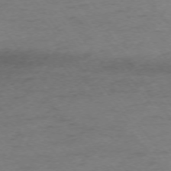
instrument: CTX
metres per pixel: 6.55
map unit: Ap
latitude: -74.5385
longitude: -72.8002
